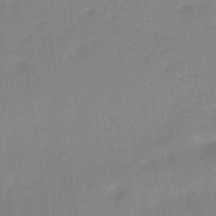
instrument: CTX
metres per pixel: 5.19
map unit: HNhu
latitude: -45.2754
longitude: 90.9353
